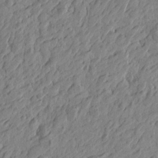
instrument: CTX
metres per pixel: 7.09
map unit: Htu
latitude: -4.5007
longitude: -179.1215
